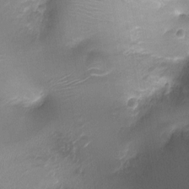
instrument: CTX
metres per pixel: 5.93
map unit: Ht
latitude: -1.4833
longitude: -16.8947
